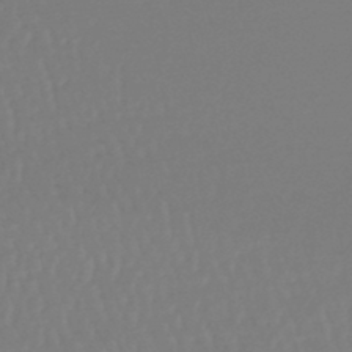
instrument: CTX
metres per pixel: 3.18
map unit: lHb
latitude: -45.2376
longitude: 71.0864
